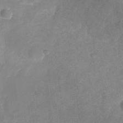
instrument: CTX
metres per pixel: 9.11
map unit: Nhu
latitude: -27.3320
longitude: -71.3670
